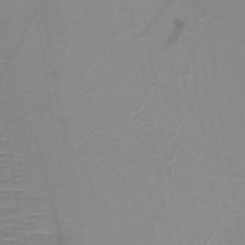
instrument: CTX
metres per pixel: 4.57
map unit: HNb
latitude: -48.2173
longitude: -44.9513
